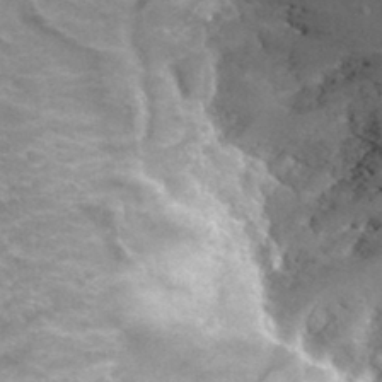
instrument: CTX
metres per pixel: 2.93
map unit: Hto
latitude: 34.1011
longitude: -43.8017
